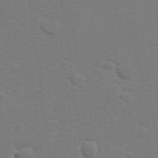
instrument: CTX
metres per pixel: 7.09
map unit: lHvf
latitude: 24.8946
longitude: 140.8975
